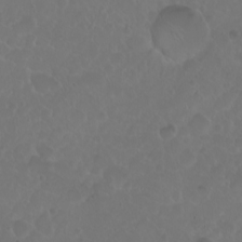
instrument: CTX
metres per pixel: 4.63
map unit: eHh
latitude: 1.0836
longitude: -55.1403
